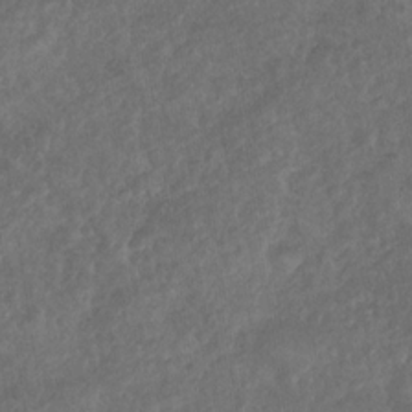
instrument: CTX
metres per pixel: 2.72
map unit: Nhu
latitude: -30.9919
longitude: -62.1200
